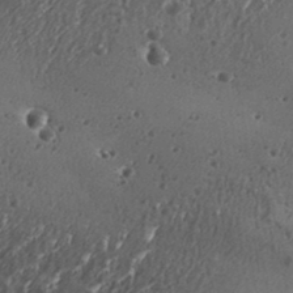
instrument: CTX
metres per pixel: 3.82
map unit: Aa
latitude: 32.6868
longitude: -134.4979
